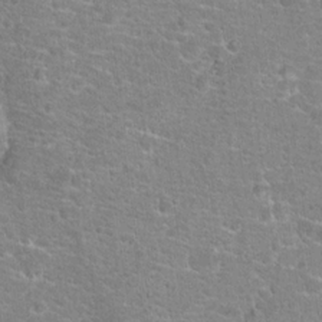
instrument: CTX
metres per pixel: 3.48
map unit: Hto
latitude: 18.4412
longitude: -41.2914
